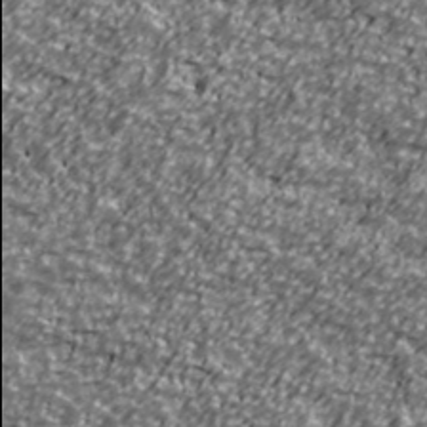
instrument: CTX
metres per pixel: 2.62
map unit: Ave
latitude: 41.0836
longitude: -113.9906
